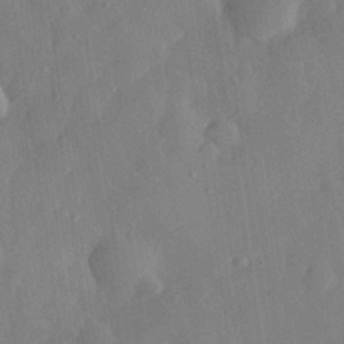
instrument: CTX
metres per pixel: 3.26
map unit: eHh
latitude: 29.6883
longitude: -78.4034
